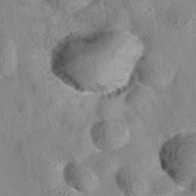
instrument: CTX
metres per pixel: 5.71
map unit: eAb
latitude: 35.2159
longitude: 108.1795
